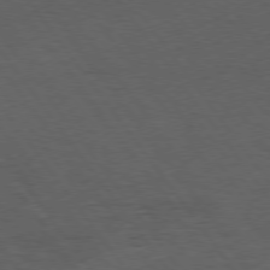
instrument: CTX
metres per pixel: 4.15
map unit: Hpe
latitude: 74.8947
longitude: -141.1214
